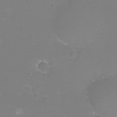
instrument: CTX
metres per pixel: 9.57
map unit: eHh
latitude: -12.2929
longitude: -60.4979
